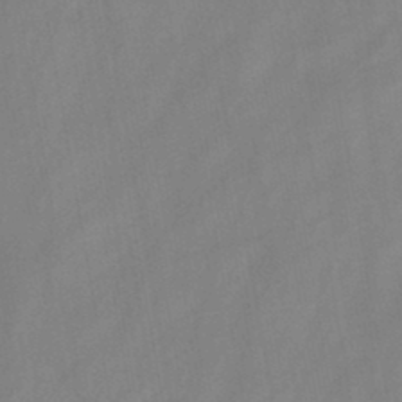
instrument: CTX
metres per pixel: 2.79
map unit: HNb
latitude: -45.3699
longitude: -38.8191
